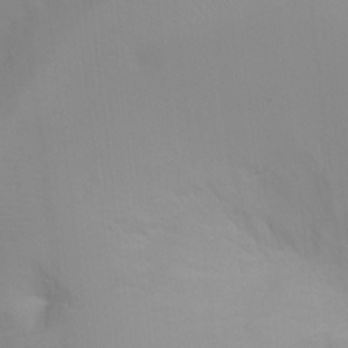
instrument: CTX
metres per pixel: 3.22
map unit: Ht
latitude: -1.1432
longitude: -20.8569
